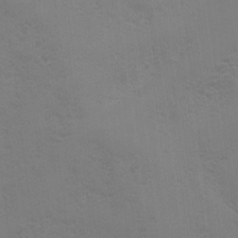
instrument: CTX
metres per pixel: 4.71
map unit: Ave
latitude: -7.4265
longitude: -120.8758
